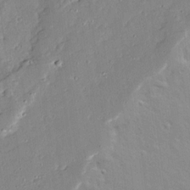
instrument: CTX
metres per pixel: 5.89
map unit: Ave
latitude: 13.1970
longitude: -134.5168
